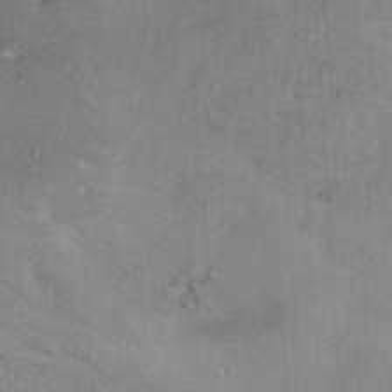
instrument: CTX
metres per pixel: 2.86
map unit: Nhu
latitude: 13.1592
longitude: -26.8758
